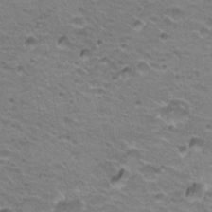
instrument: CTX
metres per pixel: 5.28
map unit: Hto
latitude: 21.6883
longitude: -32.4412
